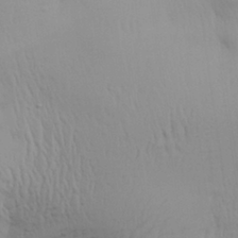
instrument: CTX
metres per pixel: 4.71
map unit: Aa
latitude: 29.7638
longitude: -134.6112
